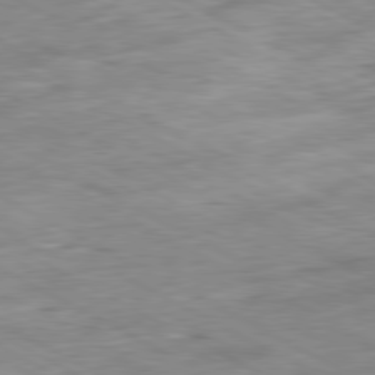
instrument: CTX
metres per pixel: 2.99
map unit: Ap
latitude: -80.9542
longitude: -81.2159
